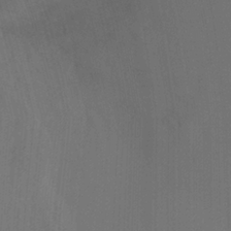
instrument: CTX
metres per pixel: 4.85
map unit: Ht
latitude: -3.9178
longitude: -27.4993
